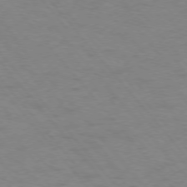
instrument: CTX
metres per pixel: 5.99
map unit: Ap
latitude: -76.6707
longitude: -64.2522
